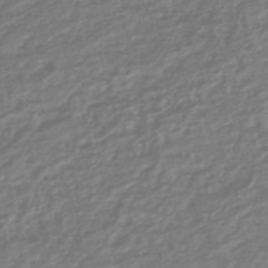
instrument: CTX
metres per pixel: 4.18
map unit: HNhu
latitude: -45.4265
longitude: 98.7463
